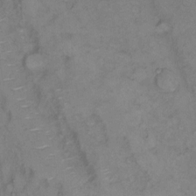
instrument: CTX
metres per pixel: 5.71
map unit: Hto
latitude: 6.4601
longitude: -61.5371
